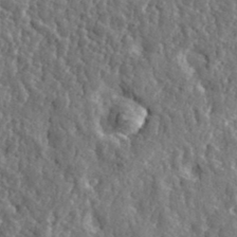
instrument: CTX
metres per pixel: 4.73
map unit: eHh
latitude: 35.5182
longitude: -80.2711
